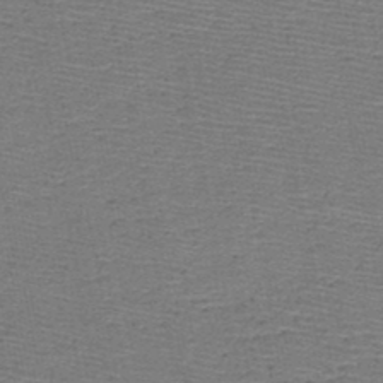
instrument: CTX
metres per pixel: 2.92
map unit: HNb
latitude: -48.6897
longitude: -42.4034
